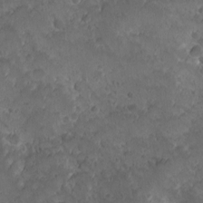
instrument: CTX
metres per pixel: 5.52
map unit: Ave
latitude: 10.2145
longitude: -105.3671
